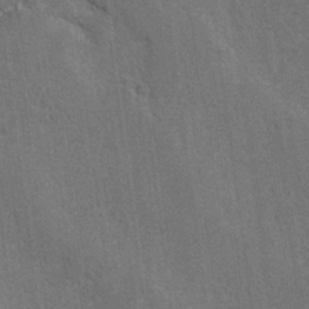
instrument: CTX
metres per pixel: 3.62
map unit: lAvf
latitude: -5.4454
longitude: -114.5167
